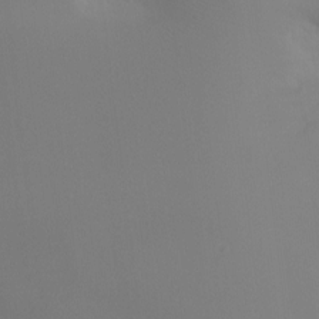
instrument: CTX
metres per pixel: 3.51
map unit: Ht
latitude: -9.1431
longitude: -32.1956
